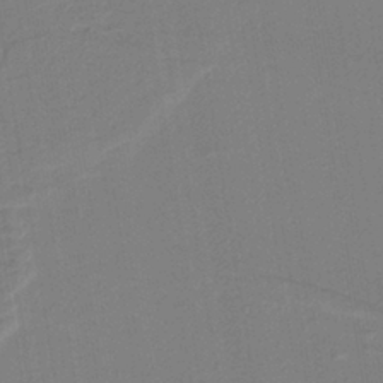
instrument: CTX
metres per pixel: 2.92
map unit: lHb
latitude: -38.1039
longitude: 56.3117
